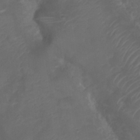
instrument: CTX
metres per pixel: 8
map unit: Nhu
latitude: 28.6112
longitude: -56.0822
